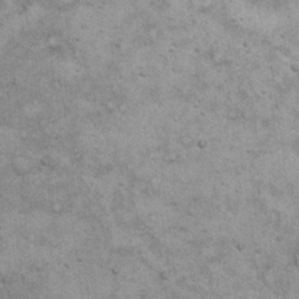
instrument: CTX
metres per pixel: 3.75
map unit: eHh
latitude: 18.8191
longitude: -61.1970
